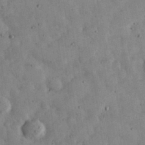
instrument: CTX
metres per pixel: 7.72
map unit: eHh
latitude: 33.8016
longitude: -69.6316
